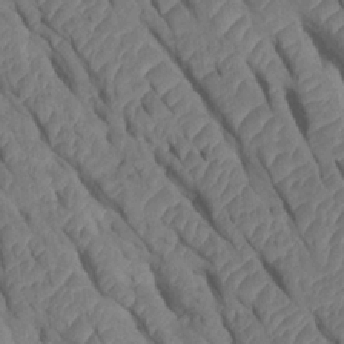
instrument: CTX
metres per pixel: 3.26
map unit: Htu
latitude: 0.7813
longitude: 147.5966
